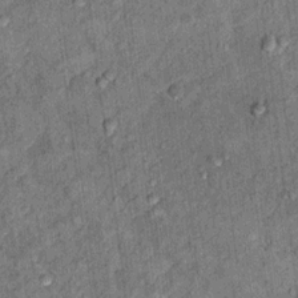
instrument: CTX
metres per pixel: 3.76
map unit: Ht
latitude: 9.6316
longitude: -38.0255
